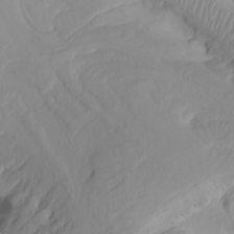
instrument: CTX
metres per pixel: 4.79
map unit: Htu
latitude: -8.1984
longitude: -65.8016
